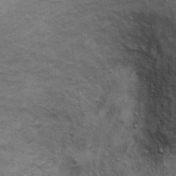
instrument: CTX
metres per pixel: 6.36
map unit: Ht
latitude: 11.3860
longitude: -39.6694
